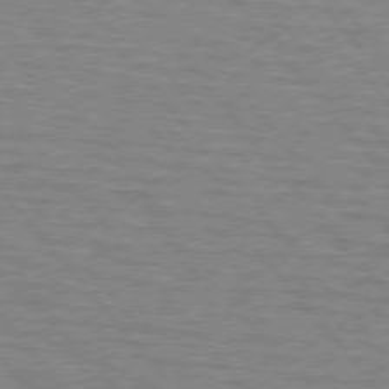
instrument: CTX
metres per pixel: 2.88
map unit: lApd
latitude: 75.8017
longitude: -75.2159
